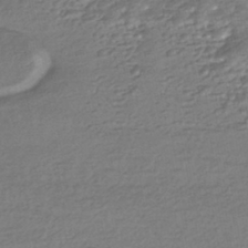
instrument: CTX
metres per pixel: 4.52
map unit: HNhu
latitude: -44.6330
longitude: 95.7477
